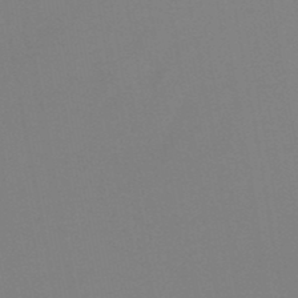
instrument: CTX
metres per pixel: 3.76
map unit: HNb
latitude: -46.1983
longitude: -43.0270
